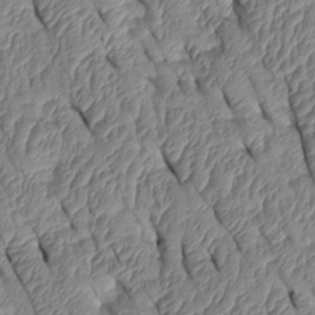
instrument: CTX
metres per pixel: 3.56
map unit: Htu
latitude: 1.5371
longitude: 148.8030
